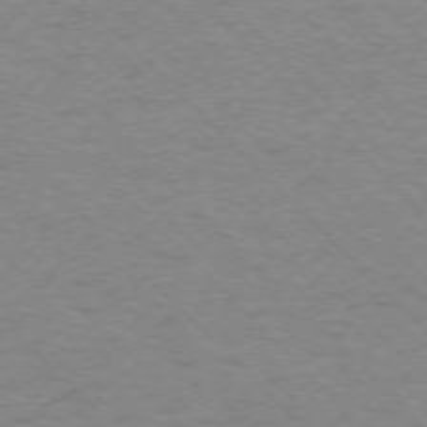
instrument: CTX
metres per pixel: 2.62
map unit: Ap
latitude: -75.5588
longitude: -80.3656
